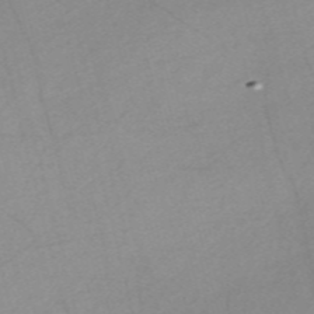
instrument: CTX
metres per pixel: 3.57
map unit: Nve
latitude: -57.0486
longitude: 61.0675
